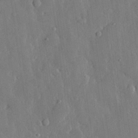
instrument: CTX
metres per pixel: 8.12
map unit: eHh
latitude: 28.7246
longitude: -79.4049
